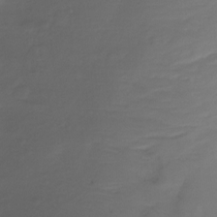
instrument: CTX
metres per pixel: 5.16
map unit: Nhu
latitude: -13.2943
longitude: -51.4237
